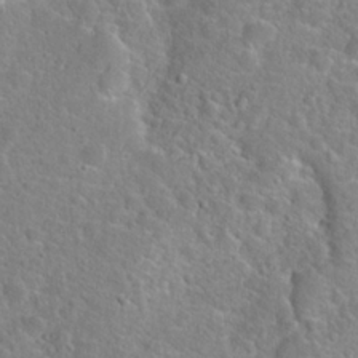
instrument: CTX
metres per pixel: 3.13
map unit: Hto
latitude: 22.9514
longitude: -46.6491
